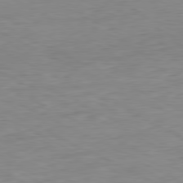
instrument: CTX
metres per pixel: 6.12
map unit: Ap
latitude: -81.1053
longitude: -95.4049
